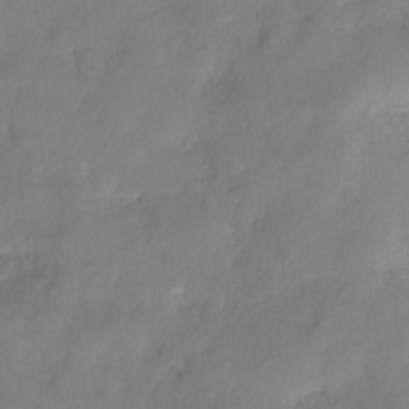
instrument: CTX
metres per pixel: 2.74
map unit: HNhu
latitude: -27.6343
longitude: 74.9731
